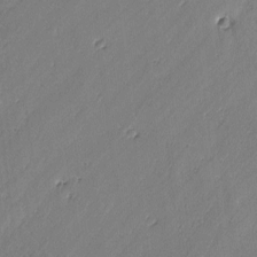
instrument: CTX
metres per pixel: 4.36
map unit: lAvf
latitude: -2.4251
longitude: -106.4790
